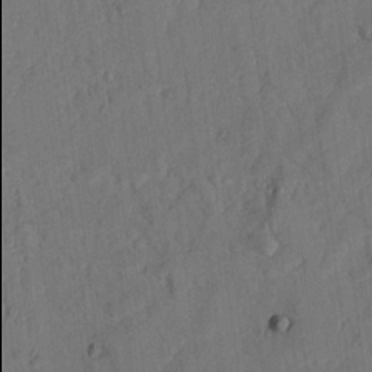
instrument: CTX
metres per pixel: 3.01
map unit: Nhu
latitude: 18.0633
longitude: -77.9906
